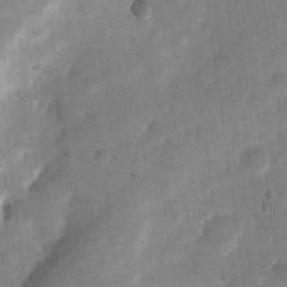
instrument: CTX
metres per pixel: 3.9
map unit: Ht
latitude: 4.1578
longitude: -29.4993
